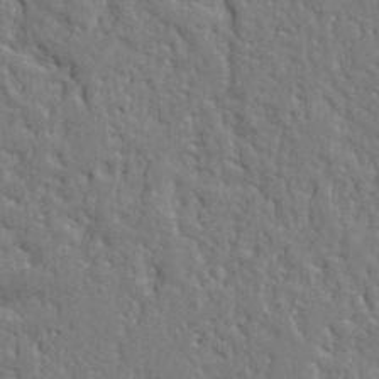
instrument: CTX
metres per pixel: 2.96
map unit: Ht
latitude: 10.5546
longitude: -77.1781
